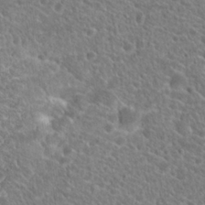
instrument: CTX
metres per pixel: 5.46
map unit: Hto
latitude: 20.5735
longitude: -38.9325
